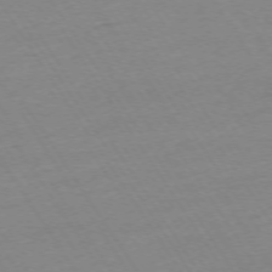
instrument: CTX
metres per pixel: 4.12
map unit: Ap
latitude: -74.0283
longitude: -81.7072
